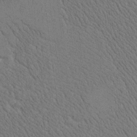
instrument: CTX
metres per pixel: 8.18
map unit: Htu
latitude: 0.9702
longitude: 174.2928
